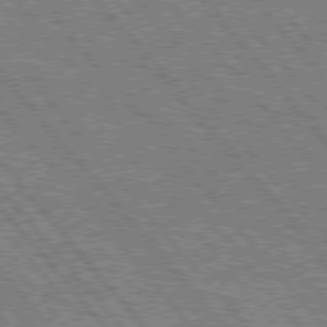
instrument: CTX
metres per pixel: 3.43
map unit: Hpe
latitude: 75.9150
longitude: -125.7260
